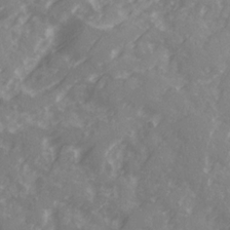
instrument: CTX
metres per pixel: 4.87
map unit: Ave
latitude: 21.5371
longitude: -131.9528
